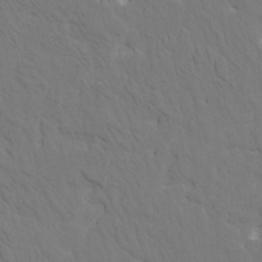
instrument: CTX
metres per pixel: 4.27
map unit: HNhu
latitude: 7.1403
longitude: -4.2900
